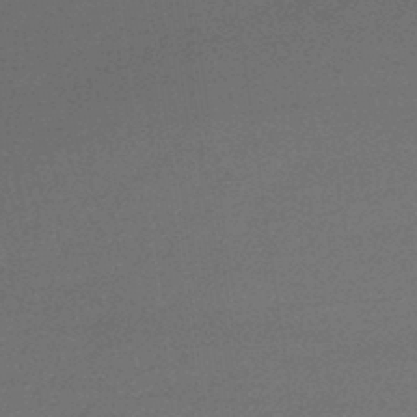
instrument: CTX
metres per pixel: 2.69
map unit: lHb
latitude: -43.9556
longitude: 66.7652
